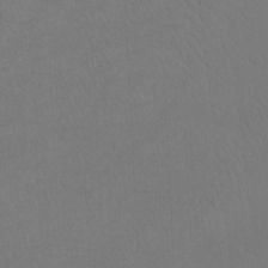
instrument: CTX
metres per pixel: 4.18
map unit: Ht
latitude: -7.9367
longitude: -37.3860
